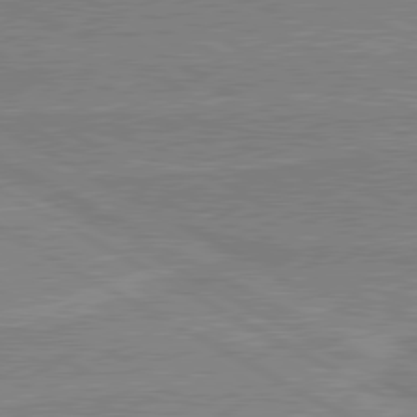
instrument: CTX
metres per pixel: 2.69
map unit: lApd
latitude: 80.3089
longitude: 168.1794
